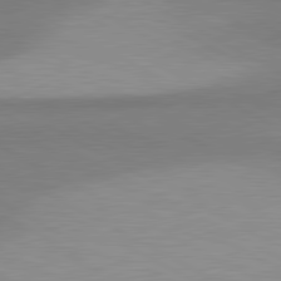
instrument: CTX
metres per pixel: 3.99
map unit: lApd
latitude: 80.9514
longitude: 158.6329
